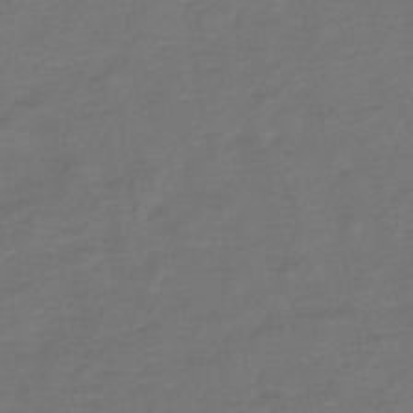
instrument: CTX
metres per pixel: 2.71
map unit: lHb
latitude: -43.2564
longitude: 76.5574
